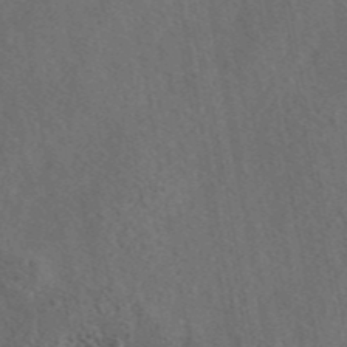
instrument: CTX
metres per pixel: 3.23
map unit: eAb
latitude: 43.8206
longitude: 115.9745
